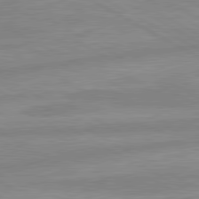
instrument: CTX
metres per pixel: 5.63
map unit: lApd
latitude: 80.4412
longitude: -168.6680
